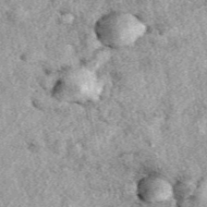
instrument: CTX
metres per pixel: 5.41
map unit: eAb
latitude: 39.0647
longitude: 110.0850
